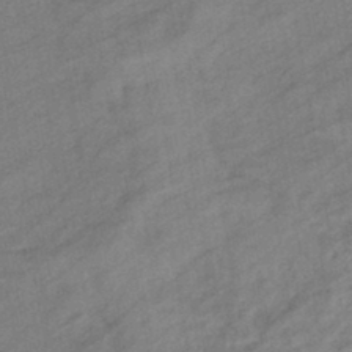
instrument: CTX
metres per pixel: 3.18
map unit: eHb
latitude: -41.3887
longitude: 83.0108
